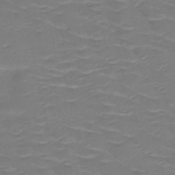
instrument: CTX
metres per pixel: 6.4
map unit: HNb
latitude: -50.3306
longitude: -46.8947
